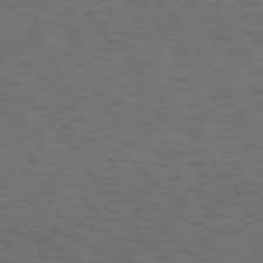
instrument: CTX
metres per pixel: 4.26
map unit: Hpe
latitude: 74.6113
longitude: -131.9528
